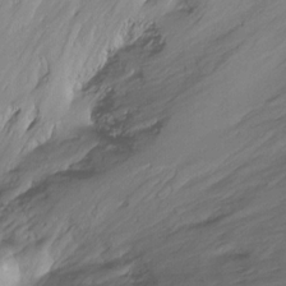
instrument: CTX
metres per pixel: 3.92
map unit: Ht
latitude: -14.1417
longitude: -51.1214
